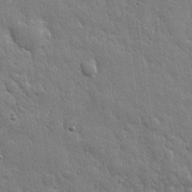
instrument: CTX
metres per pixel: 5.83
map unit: eHh
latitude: 31.7072
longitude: -78.9136
